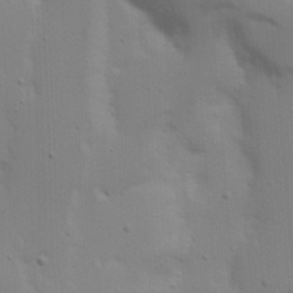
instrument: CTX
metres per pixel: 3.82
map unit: Nhu
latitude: 19.8394
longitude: -73.1215
